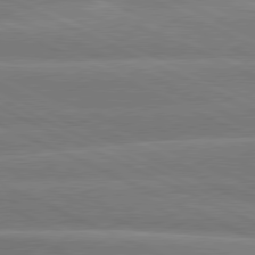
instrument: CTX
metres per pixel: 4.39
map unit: lApd
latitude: 80.3845
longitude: -137.6694
